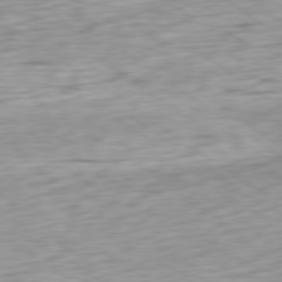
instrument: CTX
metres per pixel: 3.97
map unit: Ap
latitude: -79.9367
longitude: -69.8206
